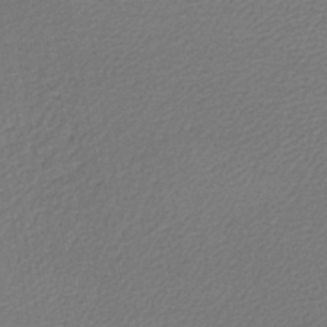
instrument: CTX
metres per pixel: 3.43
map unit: lHb
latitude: -45.3699
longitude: 61.7667
